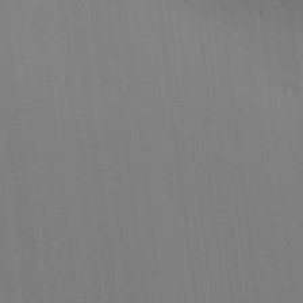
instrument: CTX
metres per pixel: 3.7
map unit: lAa
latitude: 11.0648
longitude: -108.6868
